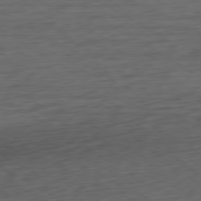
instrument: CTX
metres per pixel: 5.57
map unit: Ap
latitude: -79.5777
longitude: -63.7450
